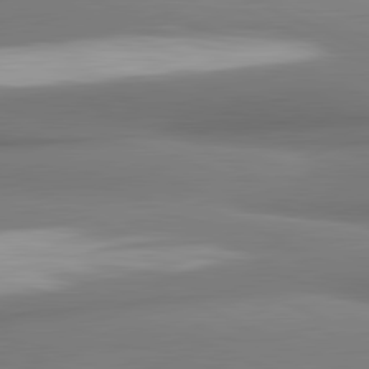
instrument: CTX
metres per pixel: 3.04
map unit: lApd
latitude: 81.8205
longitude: 176.5763
